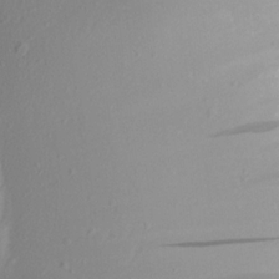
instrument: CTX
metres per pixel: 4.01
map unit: Aa
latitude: 16.2145
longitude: -146.1200
